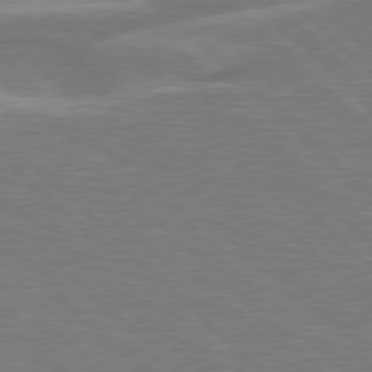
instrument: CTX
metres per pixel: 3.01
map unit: Hpe
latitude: 77.7260
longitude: -151.7071
